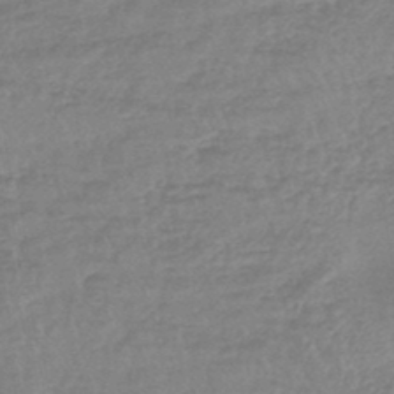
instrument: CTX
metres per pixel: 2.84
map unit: lHb
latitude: -44.2362
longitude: 79.5966
